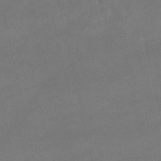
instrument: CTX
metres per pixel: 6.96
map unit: lHb
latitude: -47.7666
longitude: 70.6896
